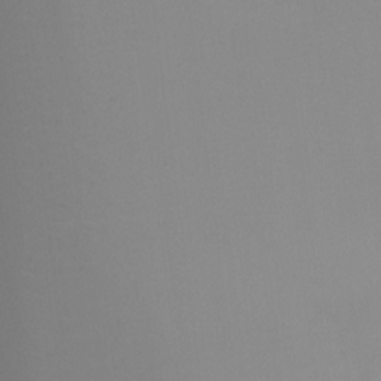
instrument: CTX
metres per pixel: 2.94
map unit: Ht
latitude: -8.6140
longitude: -33.3104
